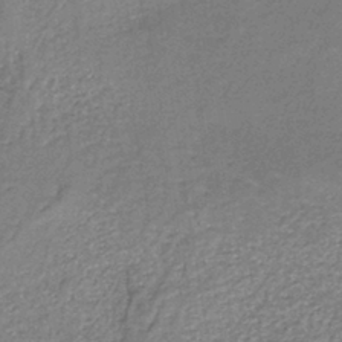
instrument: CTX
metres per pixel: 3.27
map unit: eAb
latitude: -38.7085
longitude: 51.4265
